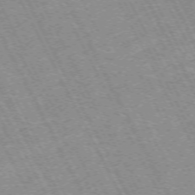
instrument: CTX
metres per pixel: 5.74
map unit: Hpe
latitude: -71.9556
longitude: 11.6722
